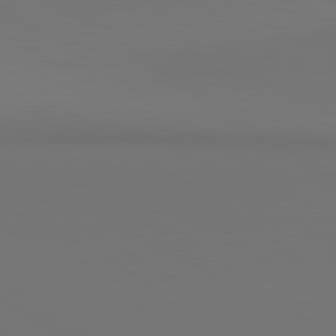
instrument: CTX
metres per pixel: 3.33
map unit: lApd
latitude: 80.9514
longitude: 153.0297
